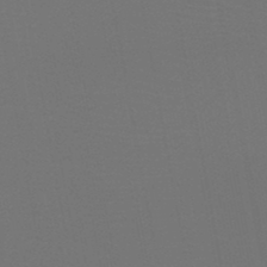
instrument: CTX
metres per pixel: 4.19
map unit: HNb
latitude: -47.5399
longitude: -43.0270
